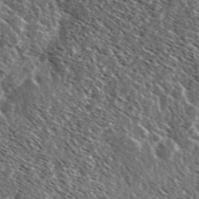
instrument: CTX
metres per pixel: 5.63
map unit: Ave
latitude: 37.6883
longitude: -109.0647
